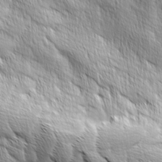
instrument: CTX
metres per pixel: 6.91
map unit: Ave
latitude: 2.2333
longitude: -114.0444
